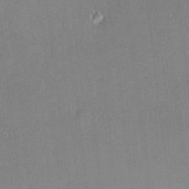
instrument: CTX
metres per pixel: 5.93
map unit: HNhu
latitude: 7.1592
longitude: 7.7099
